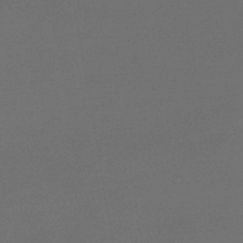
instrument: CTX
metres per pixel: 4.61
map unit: lHb
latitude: -46.3495
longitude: 63.0675
